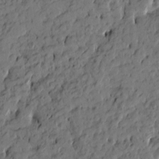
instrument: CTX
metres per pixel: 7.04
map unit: Htu
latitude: -3.8422
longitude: -175.9150
